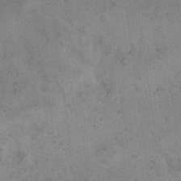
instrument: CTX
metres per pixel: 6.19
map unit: eHh
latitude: 21.3860
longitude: -60.9136
